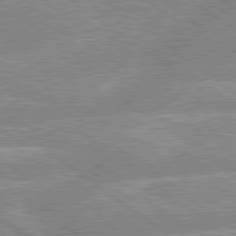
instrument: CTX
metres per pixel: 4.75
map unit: lApd
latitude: 79.2726
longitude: -156.7435
